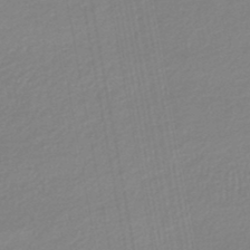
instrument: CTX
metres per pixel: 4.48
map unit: lHb
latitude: -47.0486
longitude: 67.1809
